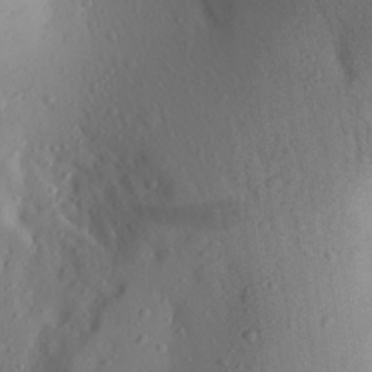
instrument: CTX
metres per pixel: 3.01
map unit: Aa
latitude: 27.8395
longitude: -146.8569
